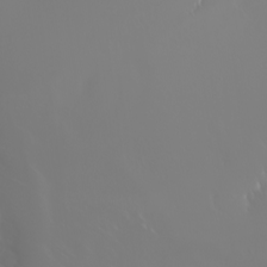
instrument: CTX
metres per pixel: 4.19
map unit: Nhu
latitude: -6.9352
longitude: -90.1956
